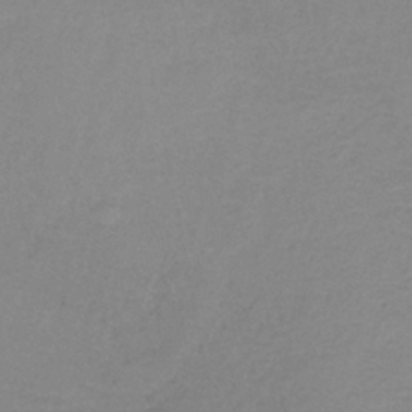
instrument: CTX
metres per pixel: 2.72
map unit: HNb
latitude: -34.6518
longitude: 53.6344
